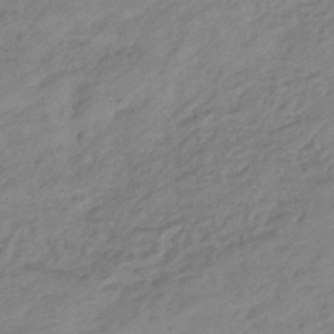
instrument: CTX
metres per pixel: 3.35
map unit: eHb
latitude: -44.3117
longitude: 85.8044
